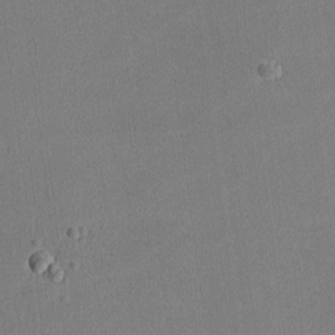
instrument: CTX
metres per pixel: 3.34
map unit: lHvf
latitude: -10.6519
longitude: -100.2334
